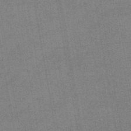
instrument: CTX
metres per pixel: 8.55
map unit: eHb
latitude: -44.9920
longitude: 86.8786
